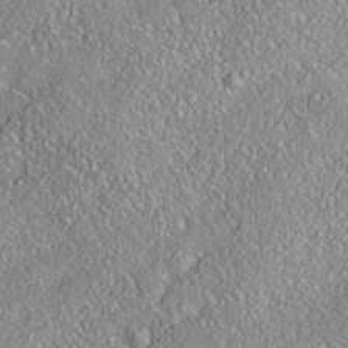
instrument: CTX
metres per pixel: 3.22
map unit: Nhe
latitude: -38.0472
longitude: 138.3307
